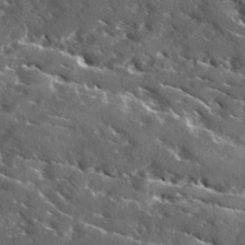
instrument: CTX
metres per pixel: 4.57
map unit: Ave
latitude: 18.1389
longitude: -130.0444
